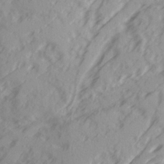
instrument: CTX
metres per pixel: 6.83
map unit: Ave
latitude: 21.9150
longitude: -132.1011
